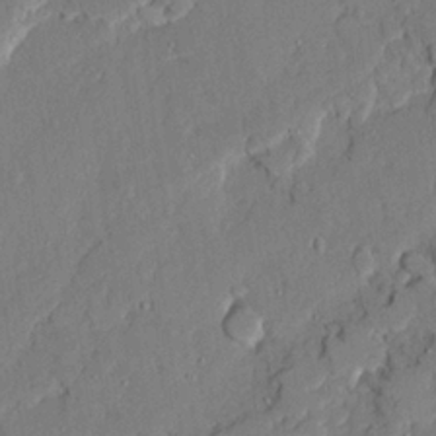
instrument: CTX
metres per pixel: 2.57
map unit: Ave
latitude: 22.1956
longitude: -129.8961
